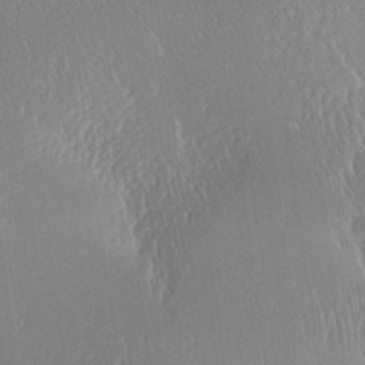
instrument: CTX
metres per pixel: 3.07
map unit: Aa
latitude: 28.1011
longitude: -135.6316
